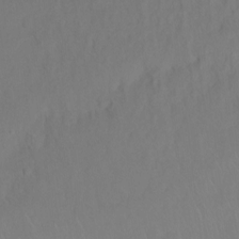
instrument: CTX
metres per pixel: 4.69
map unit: Ht
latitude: 0.5545
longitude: -32.8947
